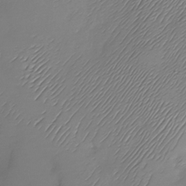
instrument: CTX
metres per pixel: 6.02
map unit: Nhu
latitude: -29.4266
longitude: -58.8002
